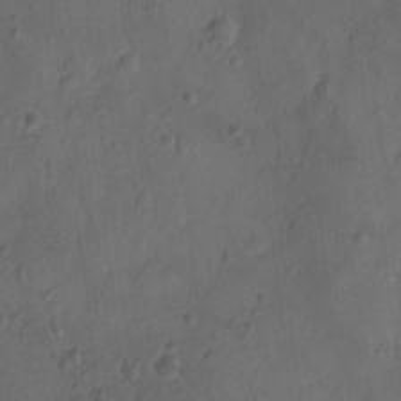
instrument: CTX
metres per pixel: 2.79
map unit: Ht
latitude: -10.0094
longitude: -22.4601
